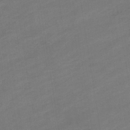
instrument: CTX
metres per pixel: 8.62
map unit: eHb
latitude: -36.3495
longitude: 78.2928
